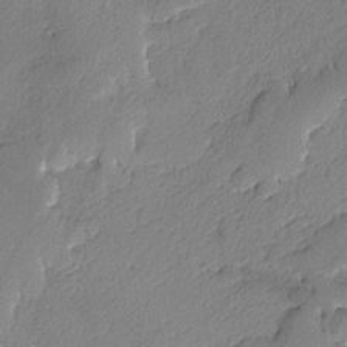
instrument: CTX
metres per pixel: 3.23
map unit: lAvf
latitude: -4.5384
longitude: -109.4804
